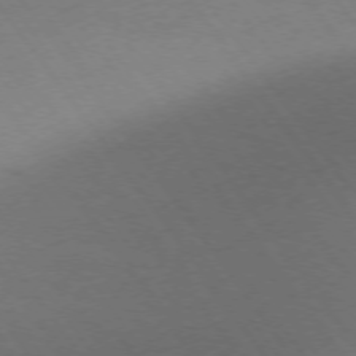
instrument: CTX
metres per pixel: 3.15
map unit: Ap
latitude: -75.8234
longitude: -65.0080
